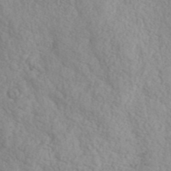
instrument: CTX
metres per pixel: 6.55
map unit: ANa
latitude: 41.7638
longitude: 53.1053
